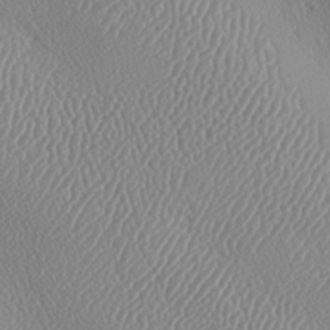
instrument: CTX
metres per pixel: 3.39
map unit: lAa
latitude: -8.9731
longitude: -128.4979
